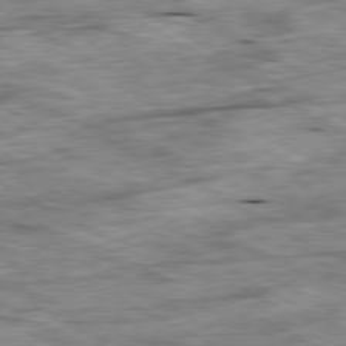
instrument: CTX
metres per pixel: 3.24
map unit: Ap
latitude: -80.7652
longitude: -89.5938
